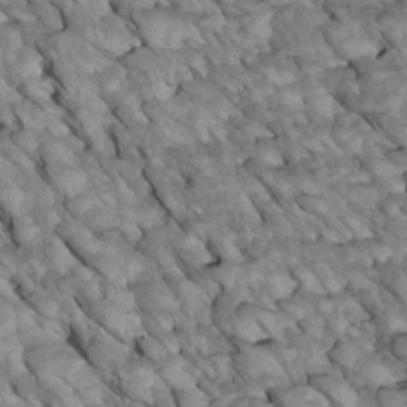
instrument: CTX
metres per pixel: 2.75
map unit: Htu
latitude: 1.7638
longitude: 144.3495
